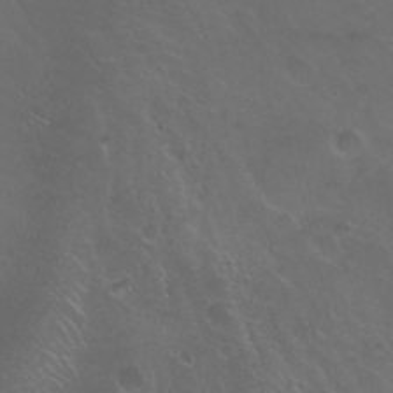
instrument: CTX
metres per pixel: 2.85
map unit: Nhu
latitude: 23.9150
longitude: -63.9339
